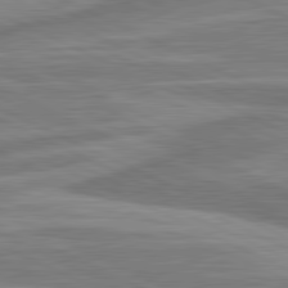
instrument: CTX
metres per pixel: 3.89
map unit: lApd
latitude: 81.5560
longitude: -174.5546
